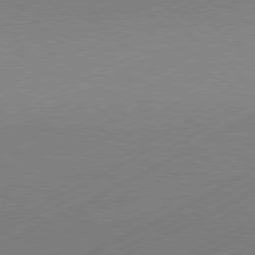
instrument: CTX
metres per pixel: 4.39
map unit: Hpe
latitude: -81.4266
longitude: 13.1242
